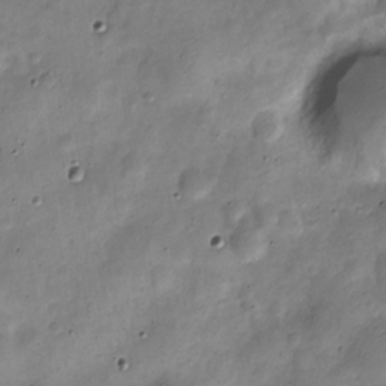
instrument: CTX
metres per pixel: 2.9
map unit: Nve
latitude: -24.1606
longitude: 106.0661
